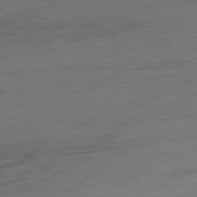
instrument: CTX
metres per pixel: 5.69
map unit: Ap
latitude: -81.4833
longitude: -76.8569
